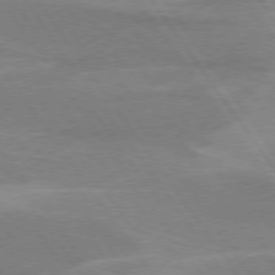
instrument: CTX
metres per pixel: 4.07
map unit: lApd
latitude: 74.7435
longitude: -66.8380
